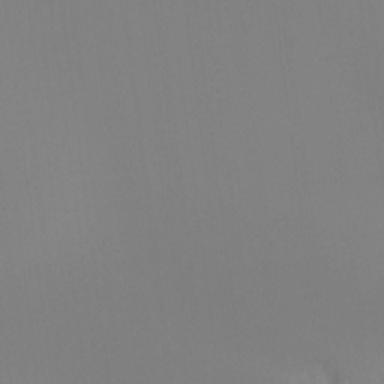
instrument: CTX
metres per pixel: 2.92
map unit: Hto
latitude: -8.3117
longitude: -47.9906
